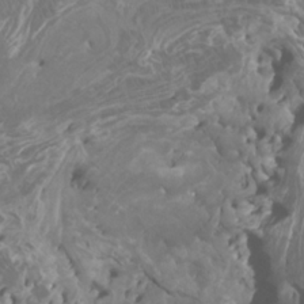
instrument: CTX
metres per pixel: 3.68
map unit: Nhu
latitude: -6.5384
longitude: -76.8002
